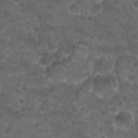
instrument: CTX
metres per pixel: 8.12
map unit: Nhu
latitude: 26.7624
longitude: -53.9339
